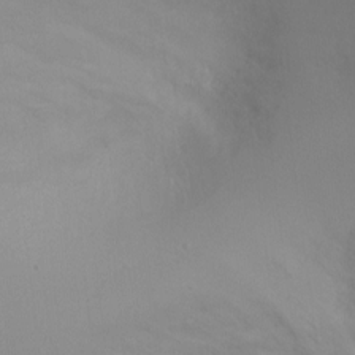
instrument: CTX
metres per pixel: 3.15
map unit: Ht
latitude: -4.8219
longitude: -24.5734
